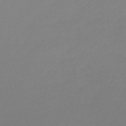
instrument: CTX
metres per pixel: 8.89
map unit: lHb
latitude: -46.9164
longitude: 66.4062
